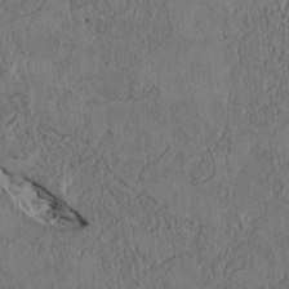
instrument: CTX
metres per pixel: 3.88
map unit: Htu
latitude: 4.2900
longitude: 152.3684
